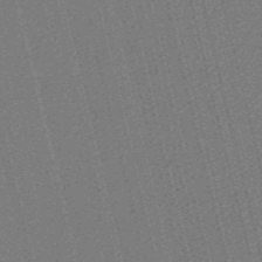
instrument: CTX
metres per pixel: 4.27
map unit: HNb
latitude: -47.8800
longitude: 59.3887
